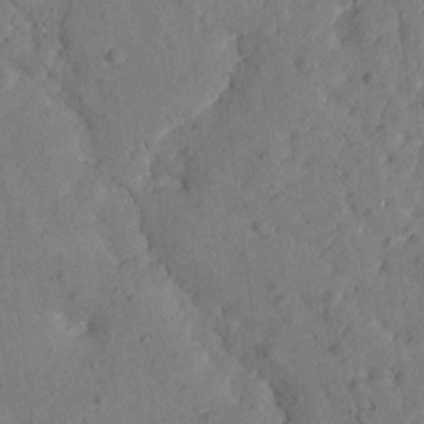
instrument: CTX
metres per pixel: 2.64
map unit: Htu
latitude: 0.9136
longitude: 179.5021
